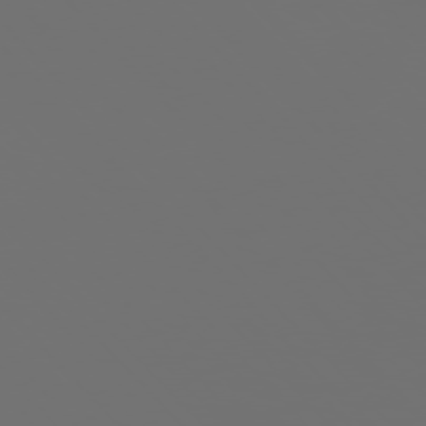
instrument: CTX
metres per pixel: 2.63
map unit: Hpe
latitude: 76.3656
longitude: -142.1956
